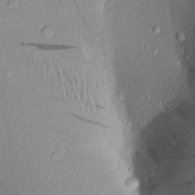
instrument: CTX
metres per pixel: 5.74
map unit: Aa
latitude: 18.8947
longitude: -148.6679
